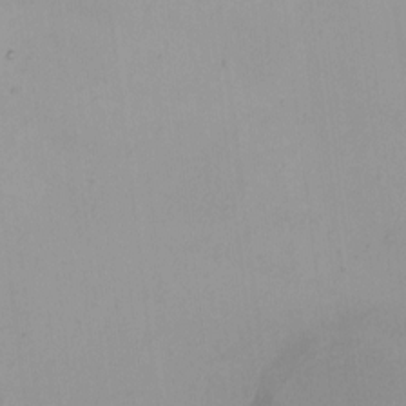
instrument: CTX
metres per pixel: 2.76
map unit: HNhu
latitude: 5.6694
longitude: 9.9556
